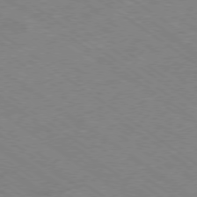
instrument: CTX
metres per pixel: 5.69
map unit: Hpe
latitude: -78.4818
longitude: -21.5938
